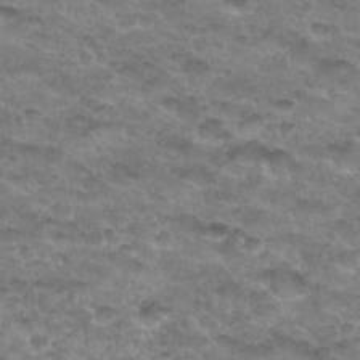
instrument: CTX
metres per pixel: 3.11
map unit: Hto
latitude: 34.1766
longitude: -48.6679
